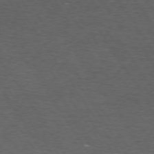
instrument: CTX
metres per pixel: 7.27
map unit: Hpe
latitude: 73.2159
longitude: -124.9324
